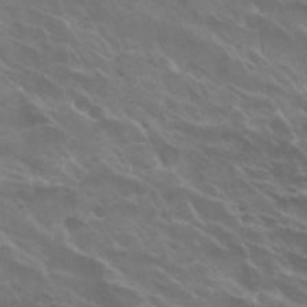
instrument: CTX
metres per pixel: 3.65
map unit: Hto
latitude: 30.2334
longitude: -43.9717
